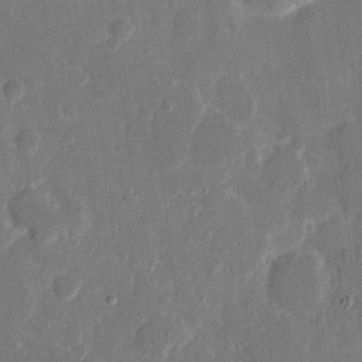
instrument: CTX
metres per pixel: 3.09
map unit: eHh
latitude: 9.0459
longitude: -68.9136
